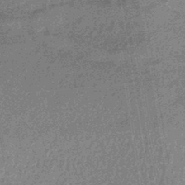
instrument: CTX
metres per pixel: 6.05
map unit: eHb
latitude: -44.0283
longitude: 86.9731
